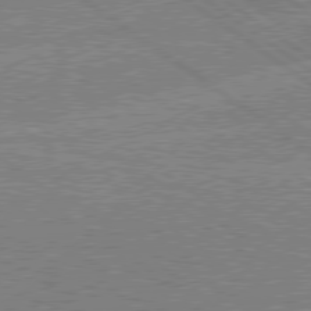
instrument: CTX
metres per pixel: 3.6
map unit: Hpe
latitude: 78.8758
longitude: -145.7072
